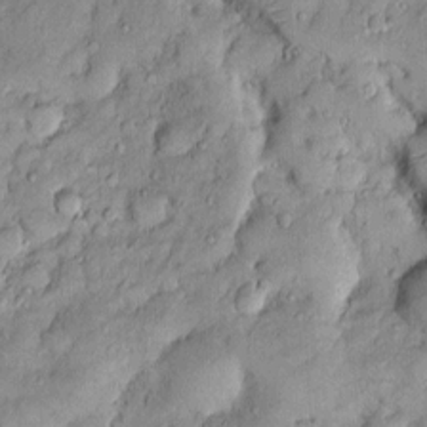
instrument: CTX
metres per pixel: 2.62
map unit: Htu
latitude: -6.2361
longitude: 158.5574
